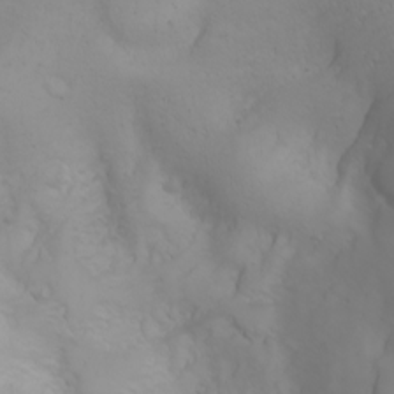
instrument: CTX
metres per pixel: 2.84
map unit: Nhu
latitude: -6.3684
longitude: -85.2915
